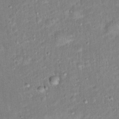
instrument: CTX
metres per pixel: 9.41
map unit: Hto
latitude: 14.4223
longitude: -41.2348
